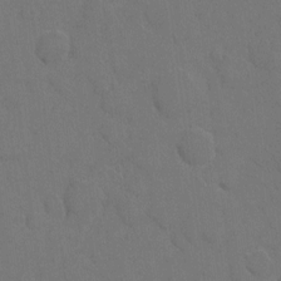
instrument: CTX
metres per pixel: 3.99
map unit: eHh
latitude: 5.6694
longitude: -65.7639
